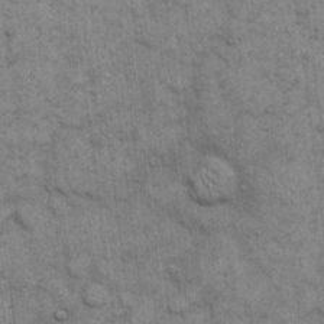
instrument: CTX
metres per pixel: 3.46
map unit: eHh
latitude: 15.2159
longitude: -65.6127
